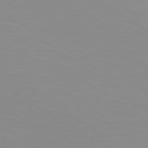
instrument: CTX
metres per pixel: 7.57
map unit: lApd
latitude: 79.5371
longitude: -124.2900
